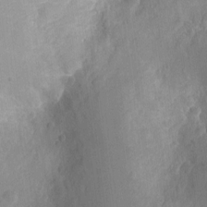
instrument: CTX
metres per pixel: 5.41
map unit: Ht
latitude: -11.9556
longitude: -24.5923
